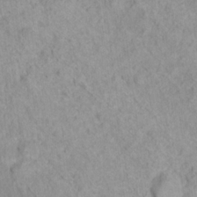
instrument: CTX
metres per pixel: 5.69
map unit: Nhu
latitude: 16.2900
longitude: -31.9151
